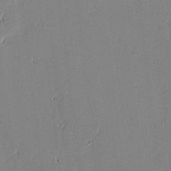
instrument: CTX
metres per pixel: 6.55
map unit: lAvf
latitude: -0.9542
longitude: -108.4412
